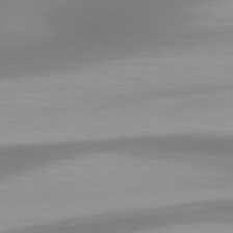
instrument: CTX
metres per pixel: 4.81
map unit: lApd
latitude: 80.6679
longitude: 174.5951
